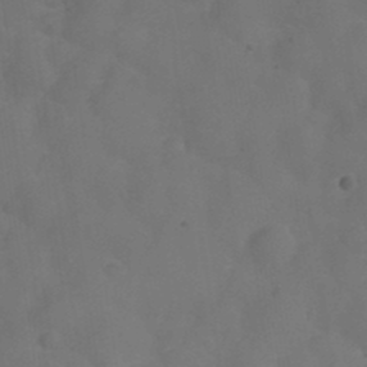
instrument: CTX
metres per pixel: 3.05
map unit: Nhu
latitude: 28.1578
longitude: -56.2144
